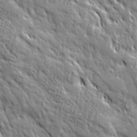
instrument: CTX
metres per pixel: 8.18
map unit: Ave
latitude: 20.5168
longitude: -134.9702
